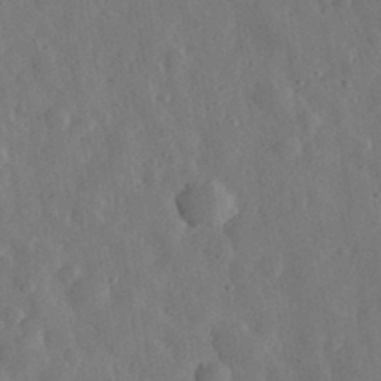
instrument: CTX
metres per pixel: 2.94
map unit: eHh
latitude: 31.9717
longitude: -78.4790
